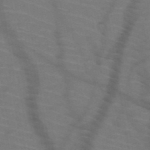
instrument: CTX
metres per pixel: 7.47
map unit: HNb
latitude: -50.5385
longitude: -44.8947
